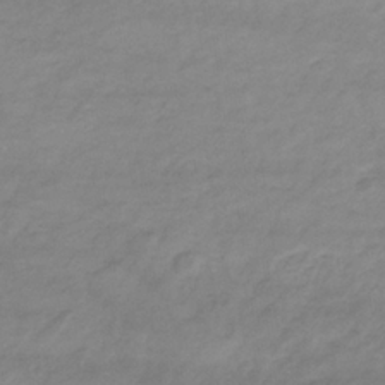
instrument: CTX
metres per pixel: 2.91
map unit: eHb
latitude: -33.5966
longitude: 71.4455
